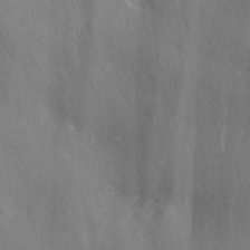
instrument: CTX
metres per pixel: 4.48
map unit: Ave
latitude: 0.8380
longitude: -113.5938
